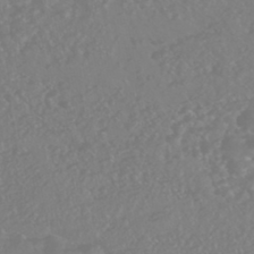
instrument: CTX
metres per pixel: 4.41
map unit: HNhu
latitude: -45.5777
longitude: 97.3699
